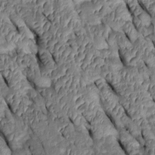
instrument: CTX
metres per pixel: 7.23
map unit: Htu
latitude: 1.0080
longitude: 148.3873
